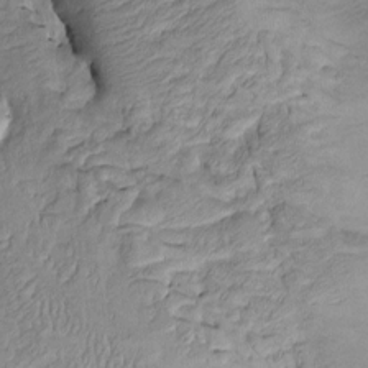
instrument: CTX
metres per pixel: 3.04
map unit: Htu
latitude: -2.3117
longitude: 149.7478
